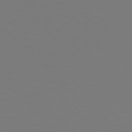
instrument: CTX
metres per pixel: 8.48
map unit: Hpe
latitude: 77.1025
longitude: -171.8016
